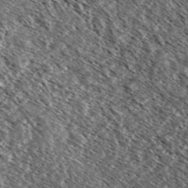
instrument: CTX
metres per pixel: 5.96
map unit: Ave
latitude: 37.0459
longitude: -109.6882
